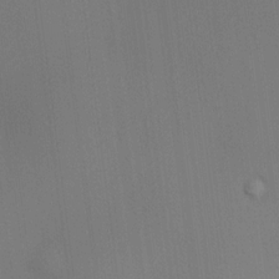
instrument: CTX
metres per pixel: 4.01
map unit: HNhu
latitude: 12.9703
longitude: 11.9367
